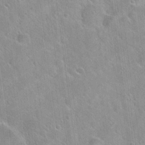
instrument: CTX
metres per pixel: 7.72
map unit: Hto
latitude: 21.3860
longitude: -53.8584
